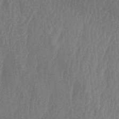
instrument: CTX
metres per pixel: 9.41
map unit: lAa
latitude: -6.9163
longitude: -129.1970
